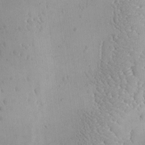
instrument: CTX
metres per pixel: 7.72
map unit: Ave
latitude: -9.7100
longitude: -122.0255
